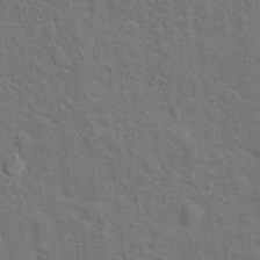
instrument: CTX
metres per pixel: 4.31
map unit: Hto
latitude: 15.2537
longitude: -38.1200
